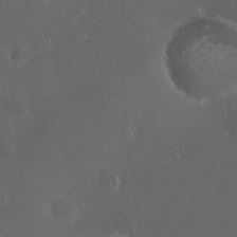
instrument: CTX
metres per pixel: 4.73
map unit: HNhu
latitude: 6.7624
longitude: 6.4629
